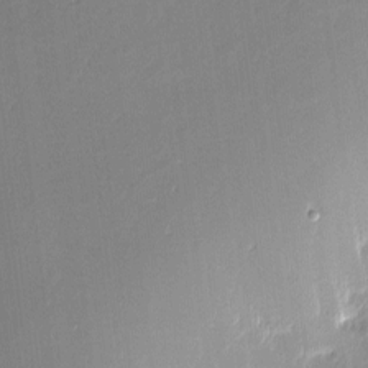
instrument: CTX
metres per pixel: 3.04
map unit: eHh
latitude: -2.5762
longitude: -81.7450
